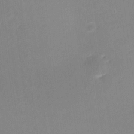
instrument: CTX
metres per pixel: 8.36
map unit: eHh
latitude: -2.5195
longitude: -80.2522
